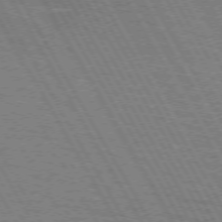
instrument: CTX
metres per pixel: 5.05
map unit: lApd
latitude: 71.8583
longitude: -55.8394
